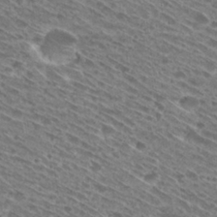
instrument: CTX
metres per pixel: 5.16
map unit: Hto
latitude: 28.9702
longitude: -44.8758
